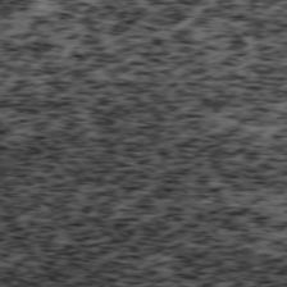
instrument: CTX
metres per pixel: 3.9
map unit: Ap
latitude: -75.7856
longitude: -61.3481
